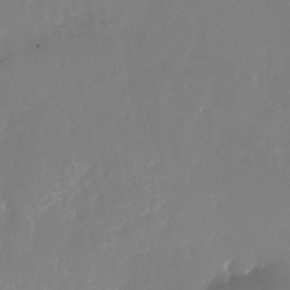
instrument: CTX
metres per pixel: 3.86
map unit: Nhu
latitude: -26.7652
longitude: -73.3860
